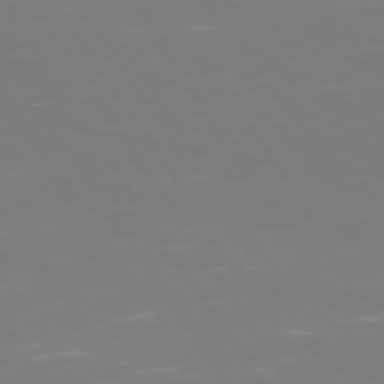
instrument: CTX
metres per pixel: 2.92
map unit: Hpe
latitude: 73.3293
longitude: -127.2726
